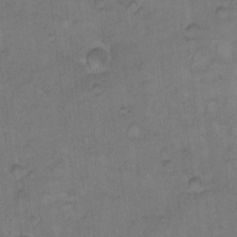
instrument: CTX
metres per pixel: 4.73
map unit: Hto
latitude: 7.7827
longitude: -60.8380
